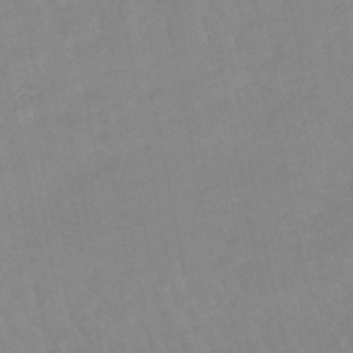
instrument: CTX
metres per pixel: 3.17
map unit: lHb
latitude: -48.8030
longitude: 75.6722
